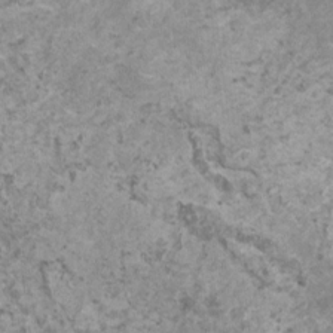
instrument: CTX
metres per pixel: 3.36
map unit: HNhu
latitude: 1.0836
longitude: 0.8219
